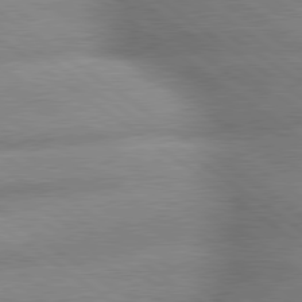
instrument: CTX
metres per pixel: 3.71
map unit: lApd
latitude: 79.6127
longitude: -168.0444
